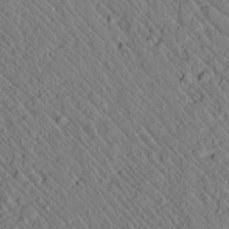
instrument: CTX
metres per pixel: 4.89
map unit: lAvf
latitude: 7.4993
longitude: 159.4832
